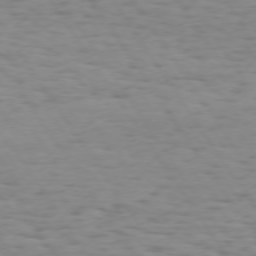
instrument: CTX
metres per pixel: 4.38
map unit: Hpe
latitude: 73.3482
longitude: -132.4034
